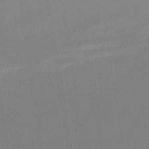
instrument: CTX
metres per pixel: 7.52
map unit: lHb
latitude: -48.1039
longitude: 67.5399
